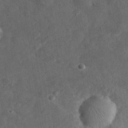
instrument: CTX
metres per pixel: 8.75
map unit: eHh
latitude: 30.8380
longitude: -71.2726
